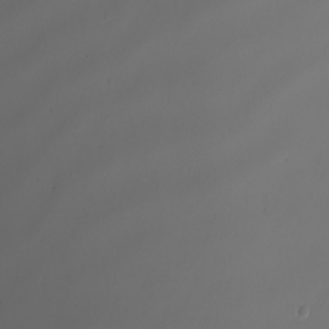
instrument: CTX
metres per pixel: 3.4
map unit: Nhu
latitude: -8.6707
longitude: -93.6127
